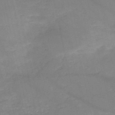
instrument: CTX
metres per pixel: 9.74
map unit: HNb
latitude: -50.3117
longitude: -39.1592
